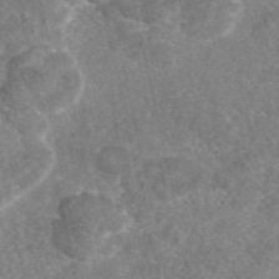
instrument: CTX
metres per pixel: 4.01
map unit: eAb
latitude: 46.5546
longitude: 105.1998
